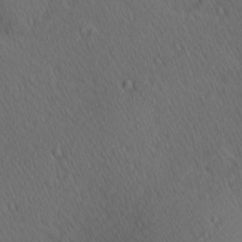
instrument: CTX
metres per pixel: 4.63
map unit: Hve
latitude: 12.8758
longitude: -90.7624
